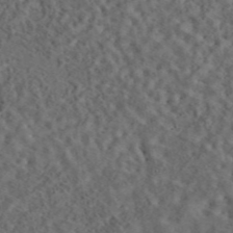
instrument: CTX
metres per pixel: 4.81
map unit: eAb
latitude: 43.9150
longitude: 116.3684
